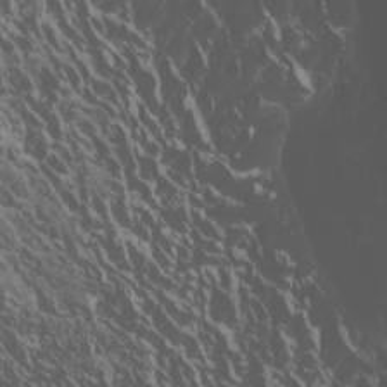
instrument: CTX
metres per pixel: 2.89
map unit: Htu
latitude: -7.1809
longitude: -73.5560
